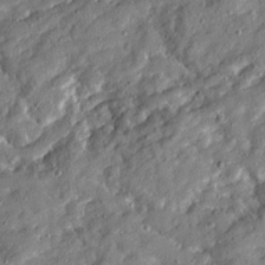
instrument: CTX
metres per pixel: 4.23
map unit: Ave
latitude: 19.1214
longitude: -129.4993
